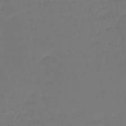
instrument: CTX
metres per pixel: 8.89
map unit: lHb
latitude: -43.4643
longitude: 59.5021
